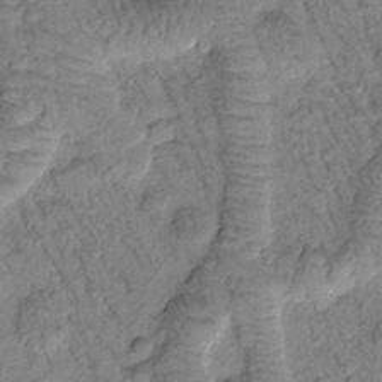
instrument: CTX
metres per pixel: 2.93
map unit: Htu
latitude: -1.6155
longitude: 173.3509
